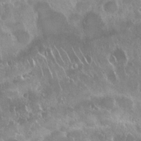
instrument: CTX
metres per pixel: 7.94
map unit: Nhu
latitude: 24.6868
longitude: -60.9513
